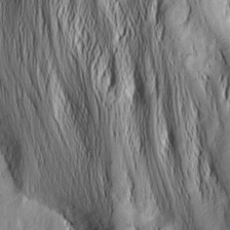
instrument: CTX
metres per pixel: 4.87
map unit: Nhu
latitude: -4.8219
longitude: -152.2523
